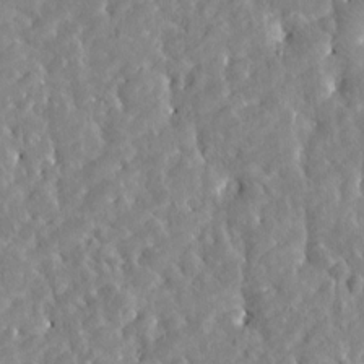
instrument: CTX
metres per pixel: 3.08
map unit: Htu
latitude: -4.7841
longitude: 173.2943
